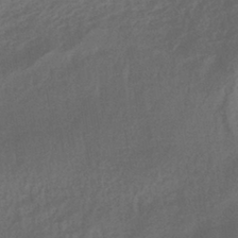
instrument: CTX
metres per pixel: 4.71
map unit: HNhu
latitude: -40.9542
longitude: 92.2739
